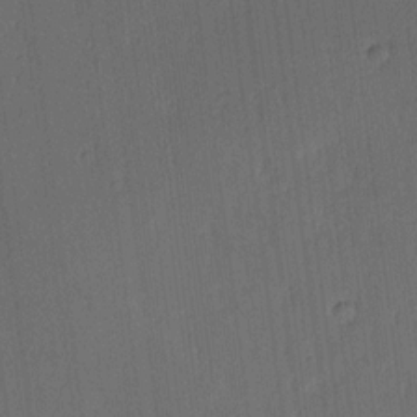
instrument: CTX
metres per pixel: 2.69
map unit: Ave
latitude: 13.6505
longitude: -106.6868
